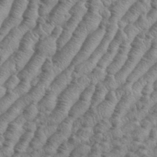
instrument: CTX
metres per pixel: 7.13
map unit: eHh
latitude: 37.1970
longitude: -136.8947
